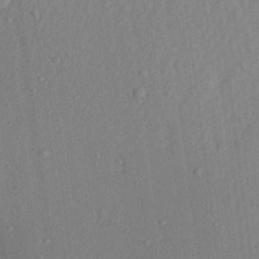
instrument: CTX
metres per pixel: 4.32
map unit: Aa
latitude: 21.5560
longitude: -143.1970
